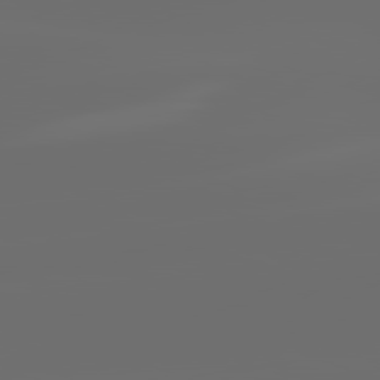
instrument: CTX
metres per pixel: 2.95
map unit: lApd
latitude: 82.1955
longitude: -152.1011
